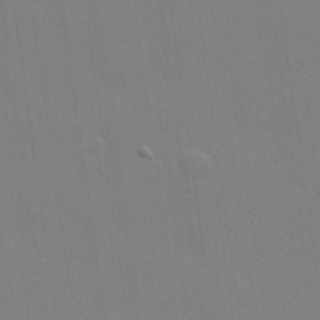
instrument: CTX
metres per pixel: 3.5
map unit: Hve
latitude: 25.2914
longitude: -92.5545
